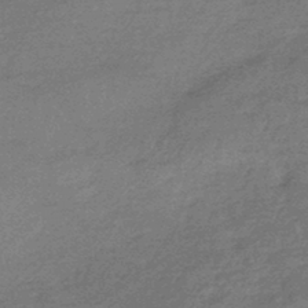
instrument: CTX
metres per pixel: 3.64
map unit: HNhu
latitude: -43.5588
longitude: 93.2754
